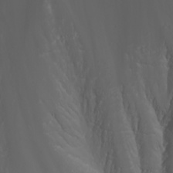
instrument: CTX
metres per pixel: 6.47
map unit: Nhu
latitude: -5.5588
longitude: -88.2523
